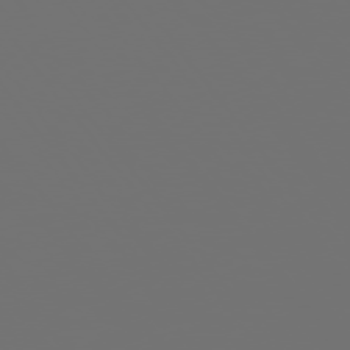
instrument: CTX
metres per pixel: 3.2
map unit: Hpe
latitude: 75.3104
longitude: -126.8380
